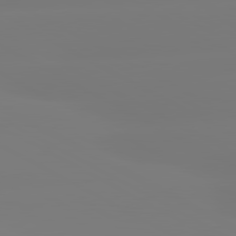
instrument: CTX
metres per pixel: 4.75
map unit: lApd
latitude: 80.6490
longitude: -156.0633
